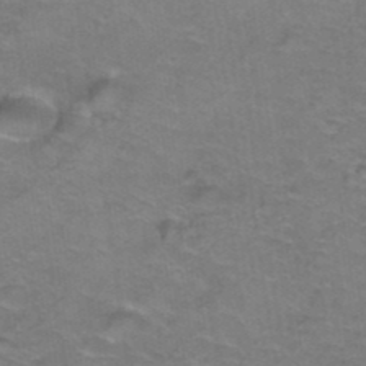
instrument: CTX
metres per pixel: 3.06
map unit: Hto
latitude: 38.7624
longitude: -41.7827
